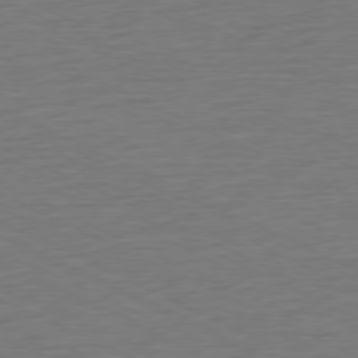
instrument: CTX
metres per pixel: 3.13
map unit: Ap
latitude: -77.1809
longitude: -74.3089
